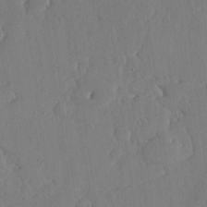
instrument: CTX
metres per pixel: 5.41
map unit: lHvf
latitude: 17.1592
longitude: -114.5734
